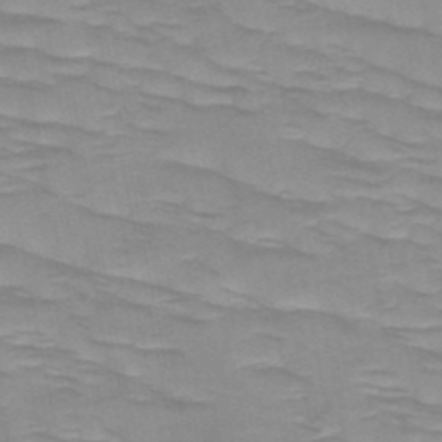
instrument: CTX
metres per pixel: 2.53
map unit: HNb
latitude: -49.1809
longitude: -50.1577
